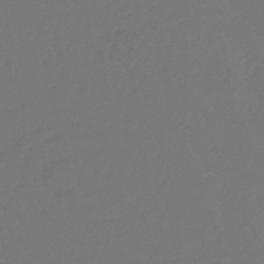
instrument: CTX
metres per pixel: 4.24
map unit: HNb
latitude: -47.7477
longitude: 57.2754
